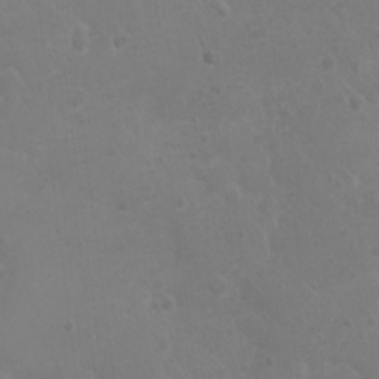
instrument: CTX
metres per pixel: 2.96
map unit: Nhu
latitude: 2.2333
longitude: -14.9703
